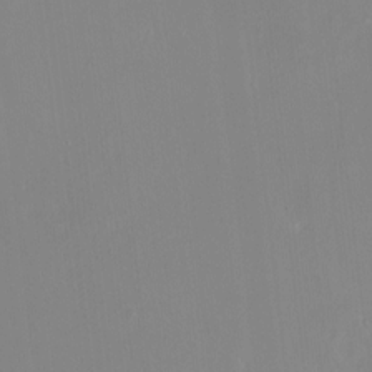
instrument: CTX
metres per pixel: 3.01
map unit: HNhu
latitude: 7.0647
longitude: 2.5573
